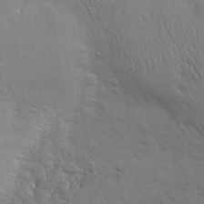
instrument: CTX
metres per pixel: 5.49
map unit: eHh
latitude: 29.1781
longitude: -75.5371
